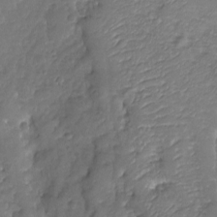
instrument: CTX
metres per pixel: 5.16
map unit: Nhu
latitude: -19.4265
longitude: -58.1200
